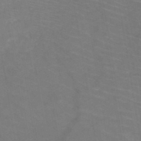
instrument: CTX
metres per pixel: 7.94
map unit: HNb
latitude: -50.6140
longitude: -44.9325
